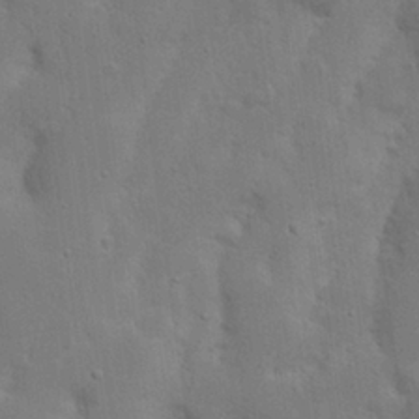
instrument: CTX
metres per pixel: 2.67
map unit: Nhu
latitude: 17.7828
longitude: -75.1025
